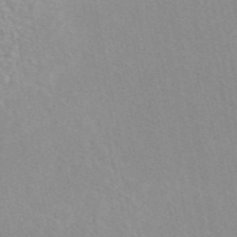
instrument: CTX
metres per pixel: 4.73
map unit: eAb
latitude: 49.0081
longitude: 118.4251
